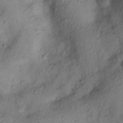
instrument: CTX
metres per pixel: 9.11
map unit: Nhu
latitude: 12.5546
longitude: -29.0647
